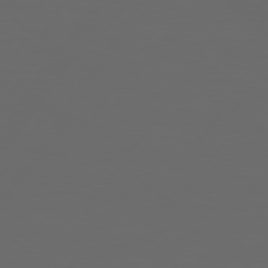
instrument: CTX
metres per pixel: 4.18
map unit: Hpe
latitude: 75.3104
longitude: -125.7827
